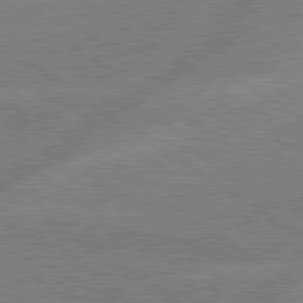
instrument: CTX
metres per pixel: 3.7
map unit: lApd
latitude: 79.3104
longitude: -132.7813
